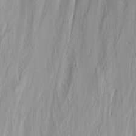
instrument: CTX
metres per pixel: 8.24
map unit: Nhu
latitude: -1.3321
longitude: -73.8584
